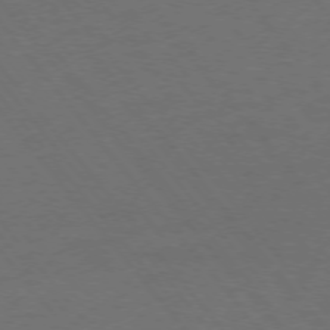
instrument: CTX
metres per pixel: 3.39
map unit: Ap
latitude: -76.2550
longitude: -62.4979
